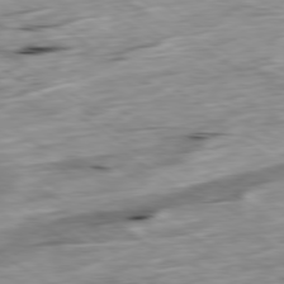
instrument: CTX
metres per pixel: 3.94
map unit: Ap
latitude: -79.8233
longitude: -89.5749
